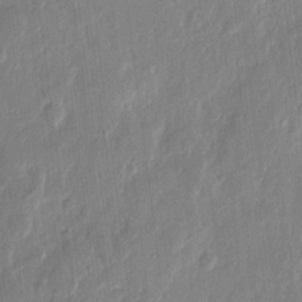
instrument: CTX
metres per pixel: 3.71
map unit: eHh
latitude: 12.4412
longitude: -70.2333
